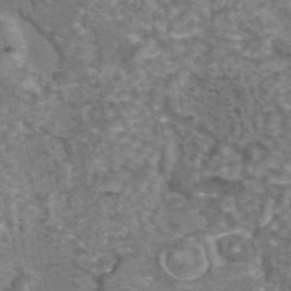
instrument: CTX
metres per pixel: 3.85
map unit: eAb
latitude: 44.0633
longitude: 105.7288
